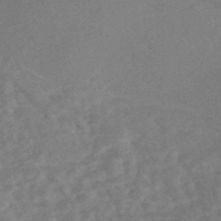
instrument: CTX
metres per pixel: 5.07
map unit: Nhe
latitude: -47.0675
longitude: -171.0647
